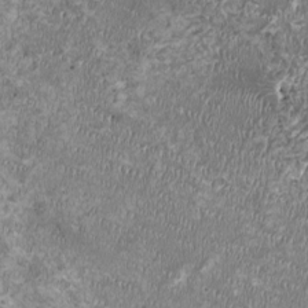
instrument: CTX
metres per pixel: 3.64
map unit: HNhu
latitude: 0.4412
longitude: -1.5182
